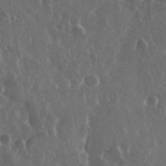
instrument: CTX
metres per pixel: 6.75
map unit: eHh
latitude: 34.3656
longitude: -59.1403
